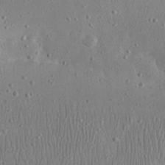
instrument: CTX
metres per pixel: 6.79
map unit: eHh
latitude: 23.9150
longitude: -67.6693
